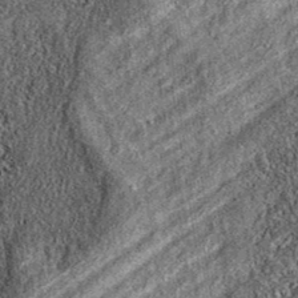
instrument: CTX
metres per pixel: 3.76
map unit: eAb
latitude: 37.6505
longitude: 108.2928
